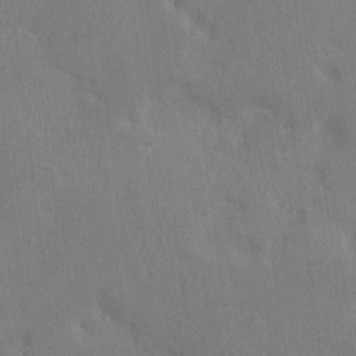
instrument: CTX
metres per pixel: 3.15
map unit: HNhu
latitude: 7.3293
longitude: -3.0647
